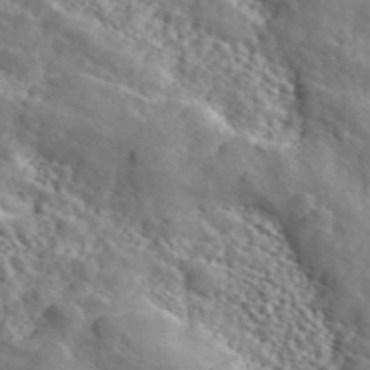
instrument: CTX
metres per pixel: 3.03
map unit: ANa
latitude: 46.4979
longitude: 49.2754
